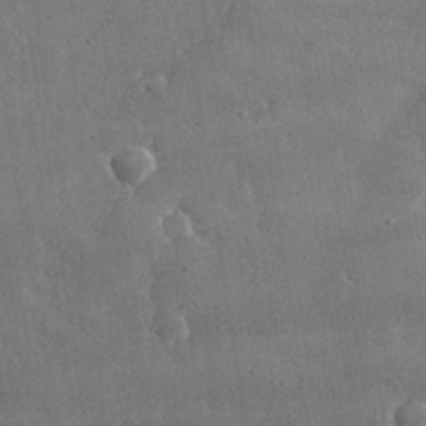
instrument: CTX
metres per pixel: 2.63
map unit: lHvf
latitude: 32.1200
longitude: -88.8380
